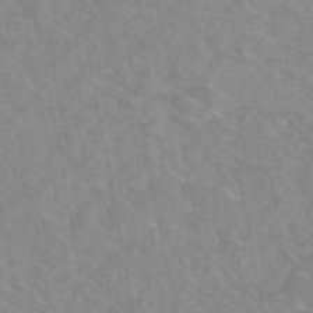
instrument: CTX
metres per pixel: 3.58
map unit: eAb
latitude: 48.4412
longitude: 120.6707
